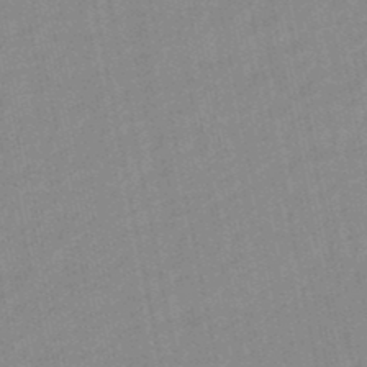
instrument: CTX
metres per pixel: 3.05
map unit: lHb
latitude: -48.0850
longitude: 78.1794
